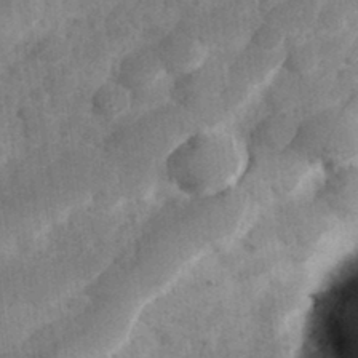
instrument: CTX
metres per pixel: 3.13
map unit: Hve
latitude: 32.5924
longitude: 151.2754
